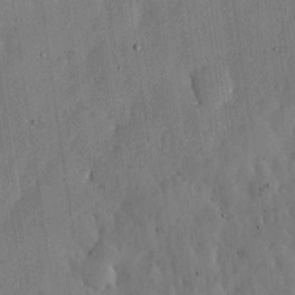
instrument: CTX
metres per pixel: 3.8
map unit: lHvf
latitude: 19.5560
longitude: -114.2522
